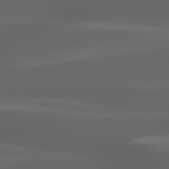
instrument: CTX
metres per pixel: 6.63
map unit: lApd
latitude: 80.1767
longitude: -144.6301
